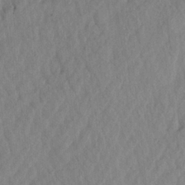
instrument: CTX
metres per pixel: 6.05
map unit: Aa
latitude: 21.8395
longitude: -147.7639
